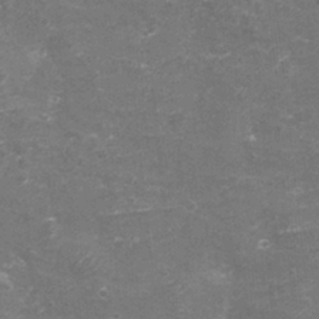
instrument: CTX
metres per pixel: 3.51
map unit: eHh
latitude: -3.7477
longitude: -75.3671
